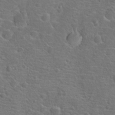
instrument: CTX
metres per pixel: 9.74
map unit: Hto
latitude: 18.6868
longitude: -42.4034
